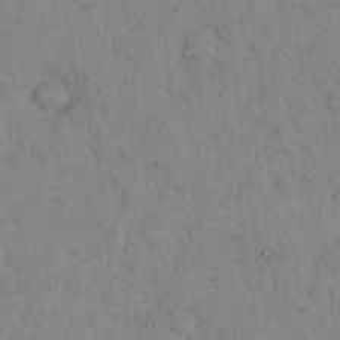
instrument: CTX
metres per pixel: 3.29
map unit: eHh
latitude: 16.0633
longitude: -63.3860
